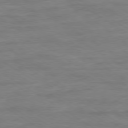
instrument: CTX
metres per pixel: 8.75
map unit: Ap
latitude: -80.1795
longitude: -104.1200
